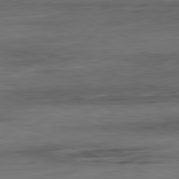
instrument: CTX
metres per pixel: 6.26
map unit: Ap
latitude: -81.5021
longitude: -88.3279
